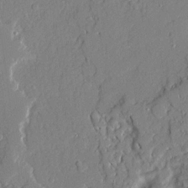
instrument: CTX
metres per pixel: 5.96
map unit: Ave
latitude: 21.8017
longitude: -129.1403
